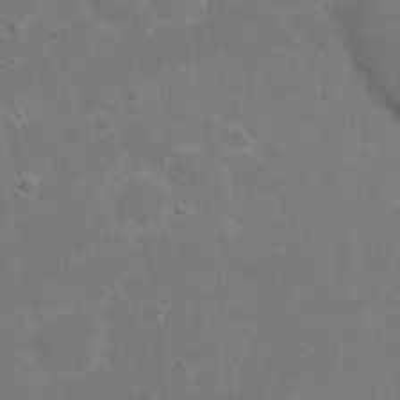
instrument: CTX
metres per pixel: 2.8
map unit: eHh
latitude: 17.3671
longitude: -72.5924
